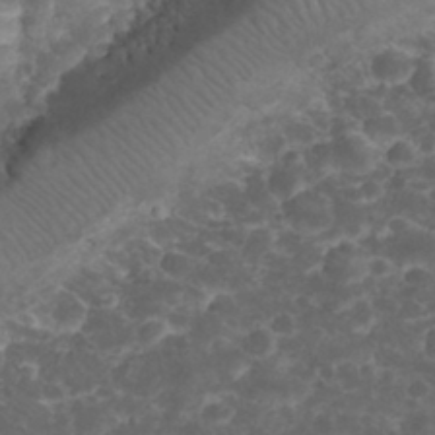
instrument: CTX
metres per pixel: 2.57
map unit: eHh
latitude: 32.9325
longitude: -62.7624
